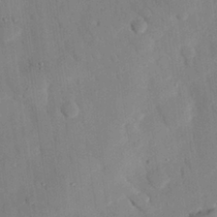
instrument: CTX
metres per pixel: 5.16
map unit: eHh
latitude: 26.9325
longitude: -79.5938
